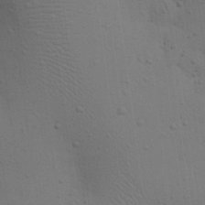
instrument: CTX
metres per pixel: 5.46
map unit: eHh
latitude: 24.7624
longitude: -71.5182
